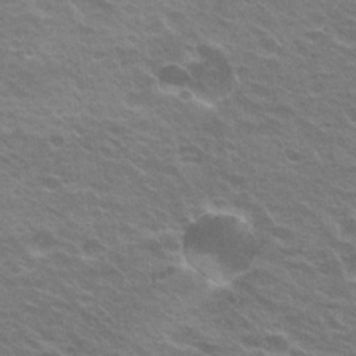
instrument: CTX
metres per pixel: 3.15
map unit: Hto
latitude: 23.0647
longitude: -31.1215
